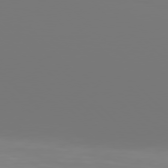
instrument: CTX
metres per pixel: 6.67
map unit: Hpe
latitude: 76.5168
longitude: -136.8758
